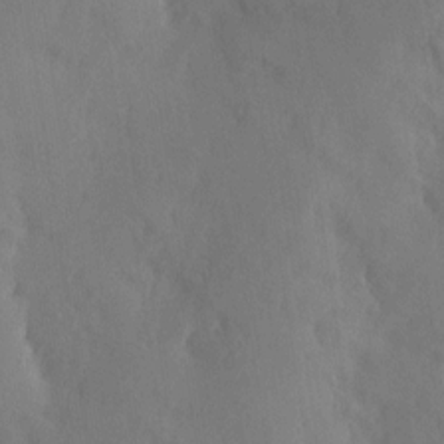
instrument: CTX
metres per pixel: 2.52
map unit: Hve
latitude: 14.3279
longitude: -91.2726
